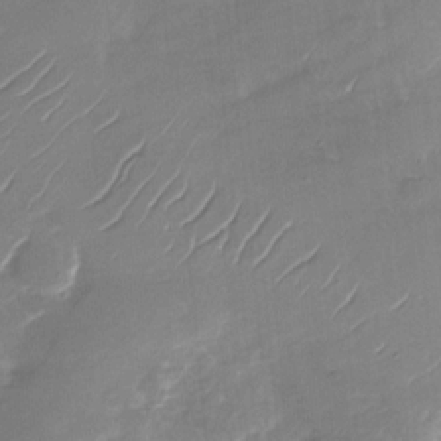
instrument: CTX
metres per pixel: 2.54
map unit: Nhu
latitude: -28.4062
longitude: -73.9528
